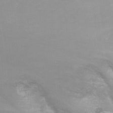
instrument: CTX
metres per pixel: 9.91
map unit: Nhu
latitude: -8.7085
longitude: -72.6113
